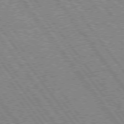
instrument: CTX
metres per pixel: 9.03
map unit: Hpe
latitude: 75.4615
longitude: -149.1025
